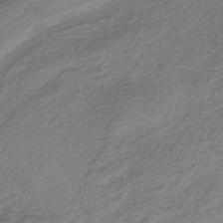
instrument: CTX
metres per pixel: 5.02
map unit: HNb
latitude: -37.2942
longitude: 54.3495
